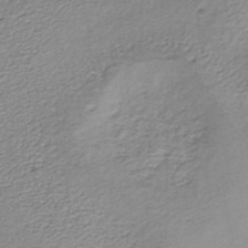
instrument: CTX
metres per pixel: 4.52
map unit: lHb
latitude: -35.2565
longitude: 60.5196
